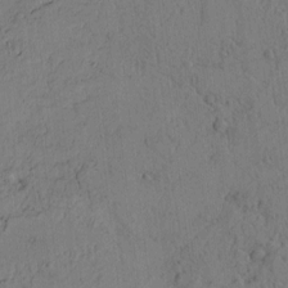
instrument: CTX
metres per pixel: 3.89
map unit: Htu
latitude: -2.9163
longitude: 167.6722
